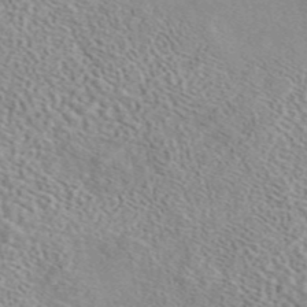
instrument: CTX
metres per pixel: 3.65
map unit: eAb
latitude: 45.1214
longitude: 112.2929
